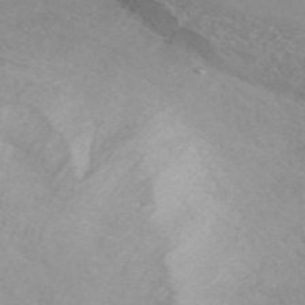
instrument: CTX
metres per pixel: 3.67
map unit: ANa
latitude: 44.9891
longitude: 22.8030
